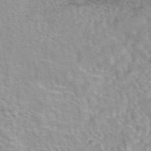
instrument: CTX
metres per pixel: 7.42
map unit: eAb
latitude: 44.0255
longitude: 107.9367
